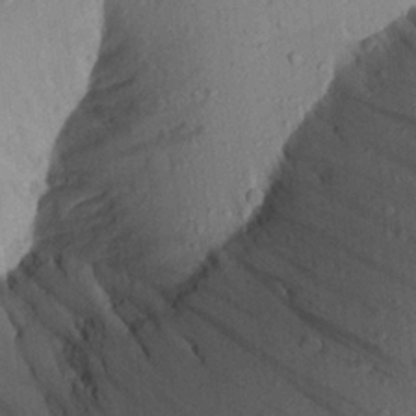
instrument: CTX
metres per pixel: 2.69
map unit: Aa
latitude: 22.5546
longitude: -147.8395
